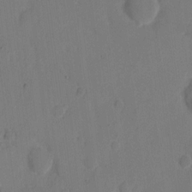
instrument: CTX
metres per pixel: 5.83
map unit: eHh
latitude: 6.7624
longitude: -66.5734
